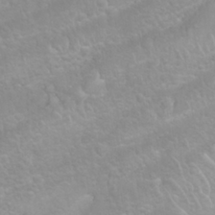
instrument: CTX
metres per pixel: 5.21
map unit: Nhu
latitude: 26.8380
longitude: -62.1578
